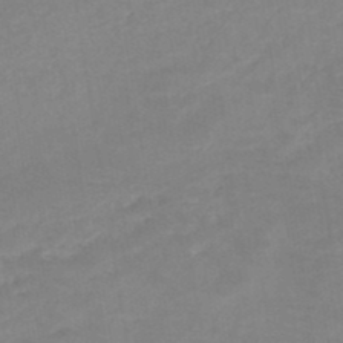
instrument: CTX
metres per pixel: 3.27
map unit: HNb
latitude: -49.4077
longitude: -45.1025
